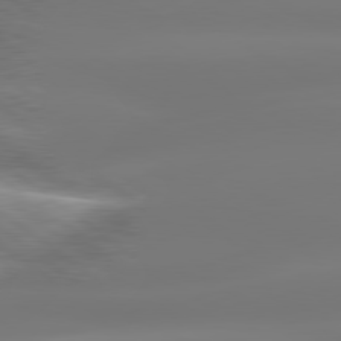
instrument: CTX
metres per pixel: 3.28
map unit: lApd
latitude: 79.9906
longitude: -139.1781
